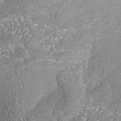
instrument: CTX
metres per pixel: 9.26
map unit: Nhe
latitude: -38.6141
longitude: -119.4804
